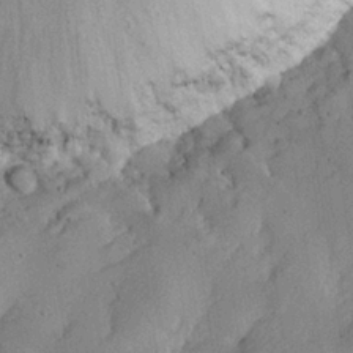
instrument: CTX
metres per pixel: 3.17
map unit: lHvf
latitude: 22.4790
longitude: 144.3684
